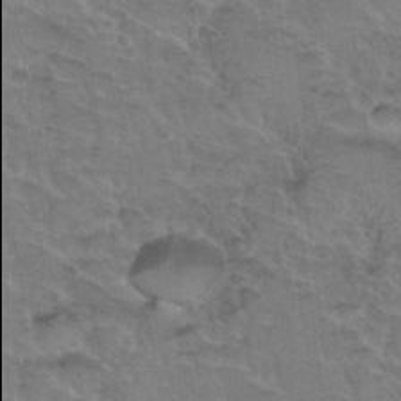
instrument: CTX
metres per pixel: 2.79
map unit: Hto
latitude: 35.4237
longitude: -45.9906
